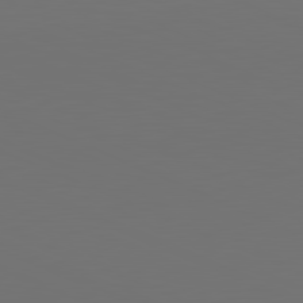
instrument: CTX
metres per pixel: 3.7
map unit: lApd
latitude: 81.7450
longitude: 147.7666
